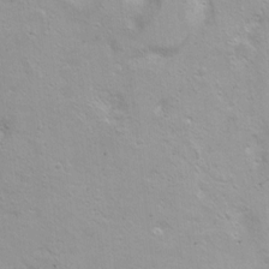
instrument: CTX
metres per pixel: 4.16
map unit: Ht
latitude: 5.9150
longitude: -29.3859
